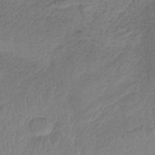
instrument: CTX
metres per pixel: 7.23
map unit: HNb
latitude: -34.5385
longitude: 59.1998
